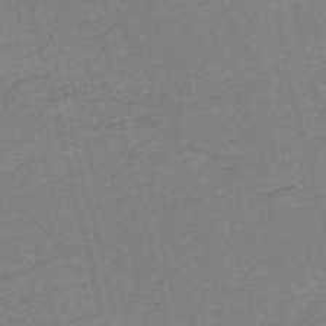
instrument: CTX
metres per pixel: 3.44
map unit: HNb
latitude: -54.0661
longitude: -37.0270
